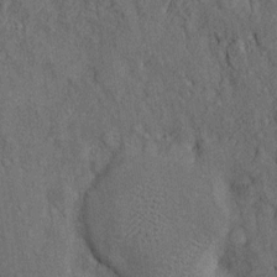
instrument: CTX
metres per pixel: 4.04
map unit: Htu
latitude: -7.1431
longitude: 155.7288
